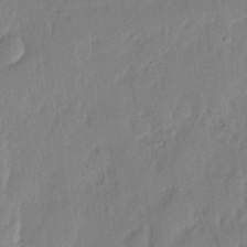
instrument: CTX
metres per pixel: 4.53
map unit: eHh
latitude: 4.5546
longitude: -76.9324
